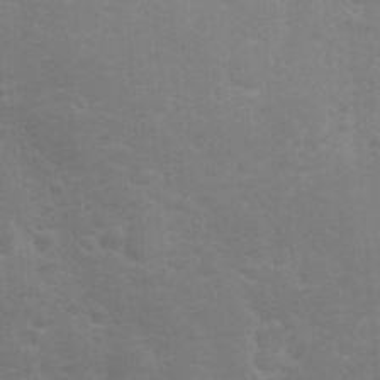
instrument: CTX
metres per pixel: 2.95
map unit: Nhu
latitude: 23.7827
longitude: -62.0444
